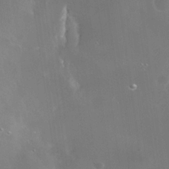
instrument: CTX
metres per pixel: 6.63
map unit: Nhe
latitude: -36.2550
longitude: -118.3656
